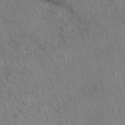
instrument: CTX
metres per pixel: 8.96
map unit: eAb
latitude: 49.7261
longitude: 110.3495
